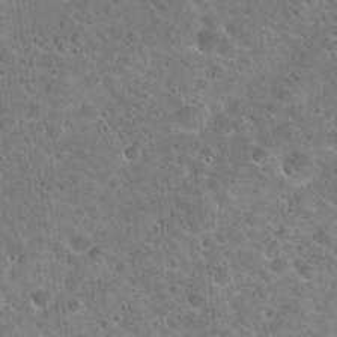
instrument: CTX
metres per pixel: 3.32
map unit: Hto
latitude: 21.8773
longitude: -53.4049
